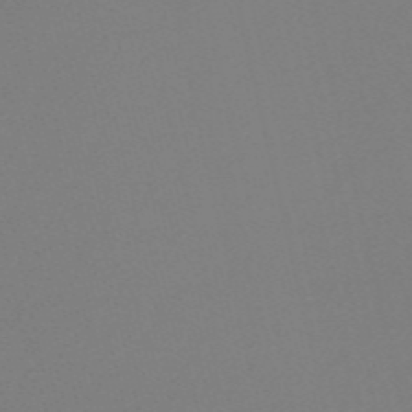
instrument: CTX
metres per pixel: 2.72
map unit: Nve
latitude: -56.5574
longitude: 61.9178
